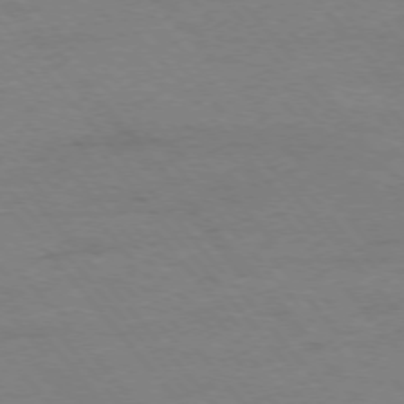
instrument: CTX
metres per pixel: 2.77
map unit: Ap
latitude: -76.5385
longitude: -88.9892
